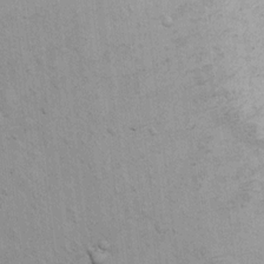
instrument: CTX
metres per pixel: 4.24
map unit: Hto
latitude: 11.4238
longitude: -37.0269
